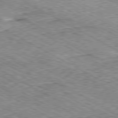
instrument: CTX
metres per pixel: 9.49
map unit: Ap
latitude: -80.5196
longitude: -48.2334
